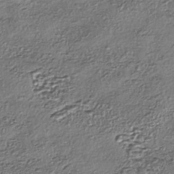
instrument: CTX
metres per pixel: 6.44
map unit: eHh
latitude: -42.7463
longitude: 123.0487
